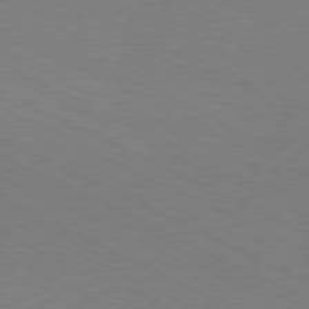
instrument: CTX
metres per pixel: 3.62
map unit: Hpe
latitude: -81.0865
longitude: 13.8234
